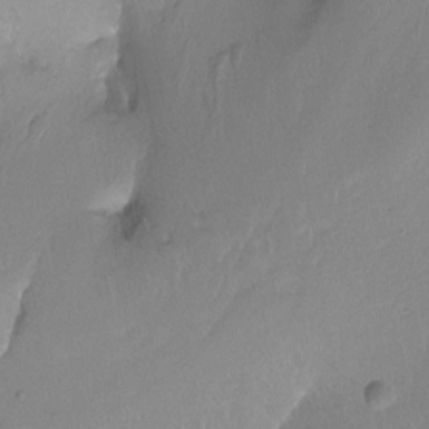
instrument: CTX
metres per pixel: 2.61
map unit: Ht
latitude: -13.5588
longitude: -43.7261
